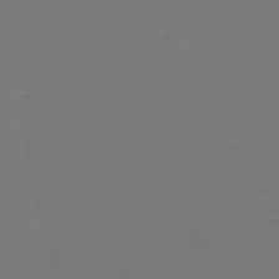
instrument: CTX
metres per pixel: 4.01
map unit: HNb
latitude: -46.8597
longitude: 55.2187
